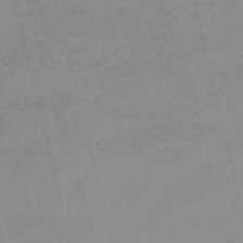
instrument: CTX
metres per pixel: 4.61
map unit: HNb
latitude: -56.2361
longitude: -43.3860
